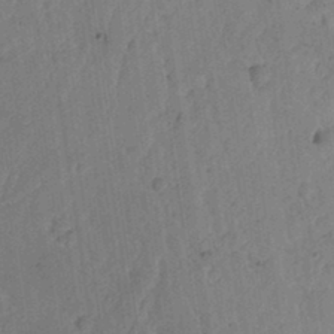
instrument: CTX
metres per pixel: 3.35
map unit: Ht
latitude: 11.6694
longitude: -74.4223
